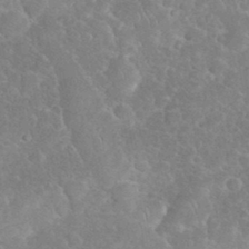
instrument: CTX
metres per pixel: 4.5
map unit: eHh
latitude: 35.3670
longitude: -64.2522
